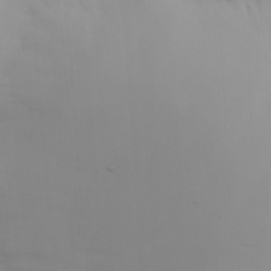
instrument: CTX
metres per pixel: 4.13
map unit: HNhu
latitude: 6.8569
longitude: 13.8800
